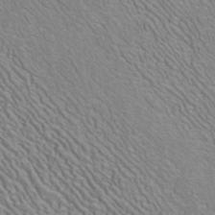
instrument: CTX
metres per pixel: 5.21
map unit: ANa
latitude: 41.1214
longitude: 29.1431
